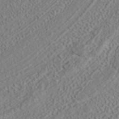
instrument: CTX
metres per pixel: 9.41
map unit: ANa
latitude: 41.4615
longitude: 28.4440
